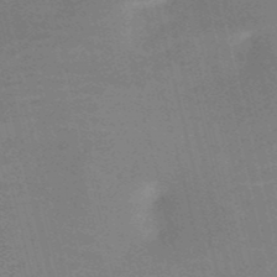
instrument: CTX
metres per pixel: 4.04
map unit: HNb
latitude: -52.1039
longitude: -47.3482
